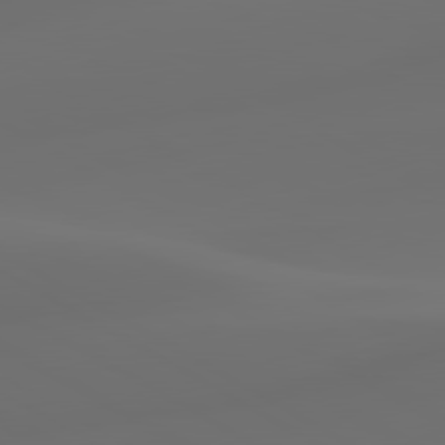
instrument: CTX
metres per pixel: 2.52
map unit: lApd
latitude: 80.4412
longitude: -85.7639
